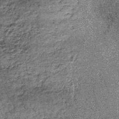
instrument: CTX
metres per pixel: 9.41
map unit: lHb
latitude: -36.5951
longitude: 67.5022
